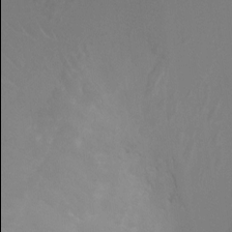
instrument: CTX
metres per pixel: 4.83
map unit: Ht
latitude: -2.2172
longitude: -17.9906
